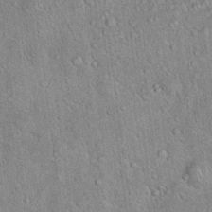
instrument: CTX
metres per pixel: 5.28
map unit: Hto
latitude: 18.2522
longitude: -52.5546
